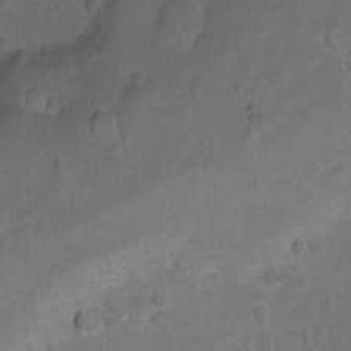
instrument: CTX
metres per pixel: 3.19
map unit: Hto
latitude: 4.3089
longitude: -32.4979
